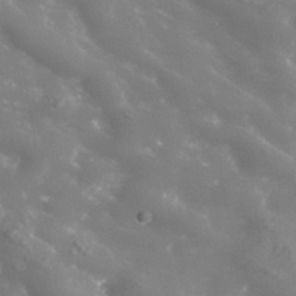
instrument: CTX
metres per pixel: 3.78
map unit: Nhe
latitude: -36.5384
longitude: -90.7624
